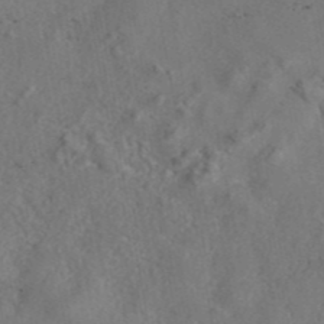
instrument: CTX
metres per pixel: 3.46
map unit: eAb
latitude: 42.9136
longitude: 105.1242
